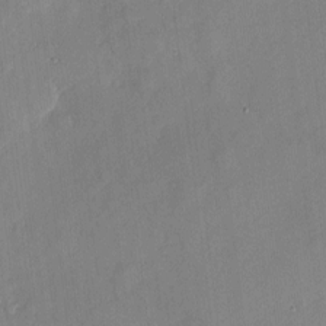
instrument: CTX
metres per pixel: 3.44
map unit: eHh
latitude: 4.1200
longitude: -72.2145
